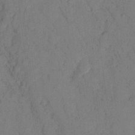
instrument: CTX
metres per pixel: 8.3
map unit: Hto
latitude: 8.4034
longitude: -58.4412
